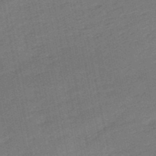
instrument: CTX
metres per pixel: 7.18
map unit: lHb
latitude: -50.1795
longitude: 80.3684
